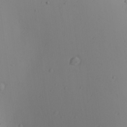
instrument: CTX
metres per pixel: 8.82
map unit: Ave
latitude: 22.7246
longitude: -137.0837
